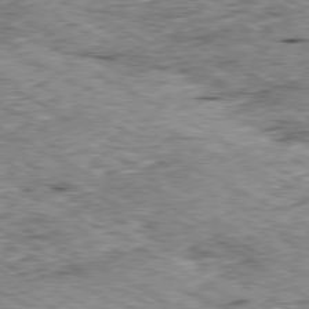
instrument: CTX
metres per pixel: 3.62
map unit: Ap
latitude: -80.4062
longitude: -49.8205
